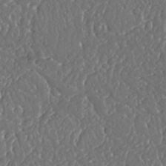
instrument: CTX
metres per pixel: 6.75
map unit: Nhu
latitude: 25.5938
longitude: -57.6504
